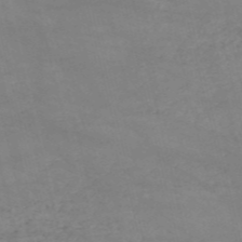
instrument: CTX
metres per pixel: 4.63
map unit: HNb
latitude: -53.4076
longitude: -37.7261
